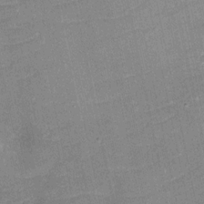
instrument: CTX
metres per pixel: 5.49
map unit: eHh
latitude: -4.0661
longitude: -76.4790
